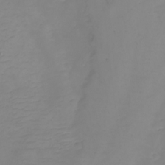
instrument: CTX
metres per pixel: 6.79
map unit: eHh
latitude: -5.8611
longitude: -80.1011
